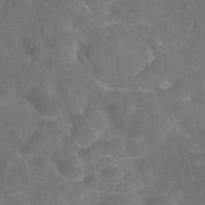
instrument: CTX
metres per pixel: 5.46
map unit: eAb
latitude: 45.4048
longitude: 115.7477
